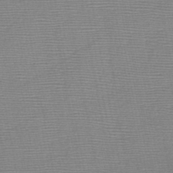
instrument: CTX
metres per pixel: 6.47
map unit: HNb
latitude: -48.0283
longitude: -40.4034
